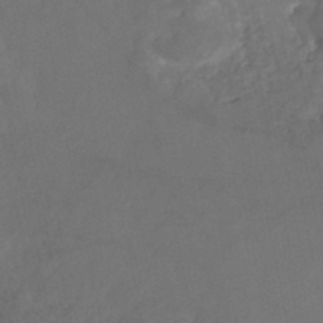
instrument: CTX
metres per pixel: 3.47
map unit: Nhe
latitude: -48.7086
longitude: -173.0080
